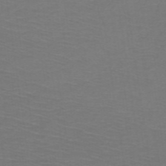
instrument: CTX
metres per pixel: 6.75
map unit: HNb
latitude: -48.8975
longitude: -45.7827
